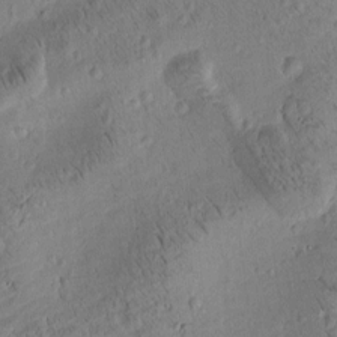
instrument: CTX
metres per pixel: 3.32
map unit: Htu
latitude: -4.0661
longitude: 172.1795
